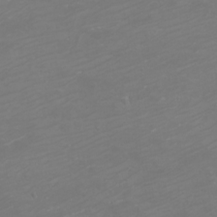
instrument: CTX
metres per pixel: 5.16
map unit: eHh
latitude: -1.1998
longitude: -78.9514
